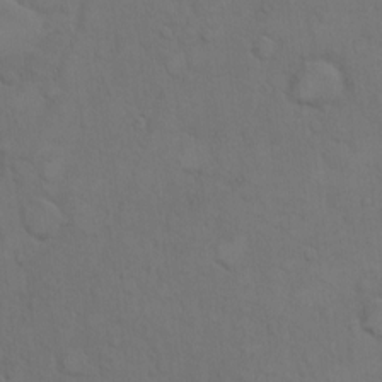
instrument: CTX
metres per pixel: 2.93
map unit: Hto
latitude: 7.4993
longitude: -60.9513
